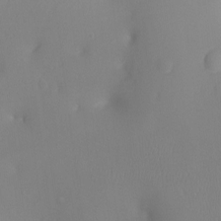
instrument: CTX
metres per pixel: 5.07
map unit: Ht
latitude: -8.2361
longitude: -23.9528
